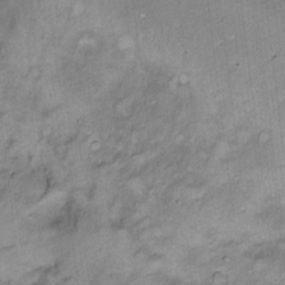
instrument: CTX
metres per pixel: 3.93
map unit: Hto
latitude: 14.8569
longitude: -60.1766
